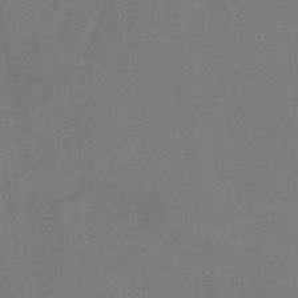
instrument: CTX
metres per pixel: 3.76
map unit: HNb
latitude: -38.1795
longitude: 54.8408
